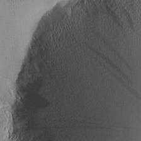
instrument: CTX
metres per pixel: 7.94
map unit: Nhu
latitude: -4.6896
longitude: -152.2901
